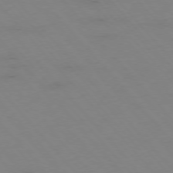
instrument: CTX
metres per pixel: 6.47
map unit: Hpe
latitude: -76.3684
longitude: -19.6882
